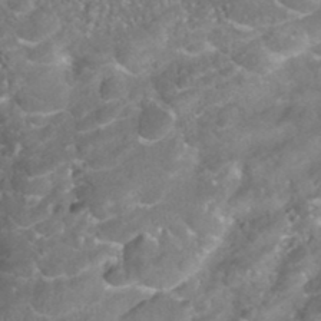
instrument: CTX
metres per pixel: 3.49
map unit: HNhu
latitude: -42.0849
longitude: 103.1998
